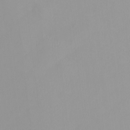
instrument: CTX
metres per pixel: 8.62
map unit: HNhu
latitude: -0.4818
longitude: -5.4426
